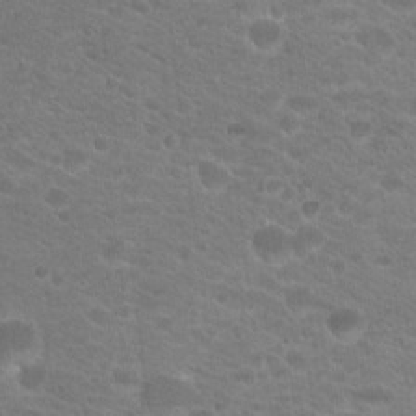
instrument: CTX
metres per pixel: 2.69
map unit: Hto
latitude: 18.9891
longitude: -37.8017
